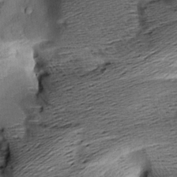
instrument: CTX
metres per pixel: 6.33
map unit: Aa
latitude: 7.9339
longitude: -140.9513
